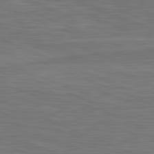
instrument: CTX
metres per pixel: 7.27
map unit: lApd
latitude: 81.8394
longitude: -171.5371
